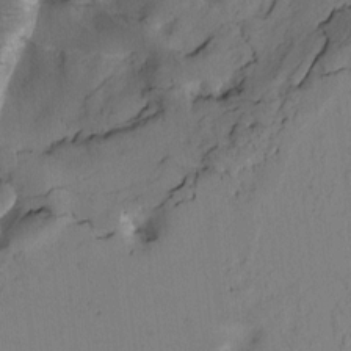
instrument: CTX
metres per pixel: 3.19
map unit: Htu
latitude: -0.6330
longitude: 170.3495
